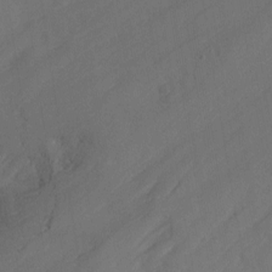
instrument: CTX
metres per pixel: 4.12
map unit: Nhu
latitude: -12.6708
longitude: -72.8002
